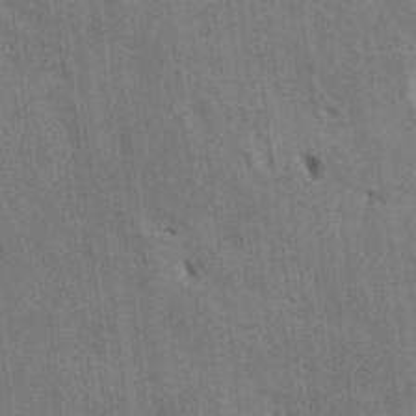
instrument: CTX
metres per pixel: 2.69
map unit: Htu
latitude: 2.2711
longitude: 148.5574
